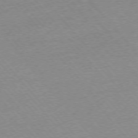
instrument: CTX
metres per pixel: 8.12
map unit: Ap
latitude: -76.2739
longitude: -94.7435
